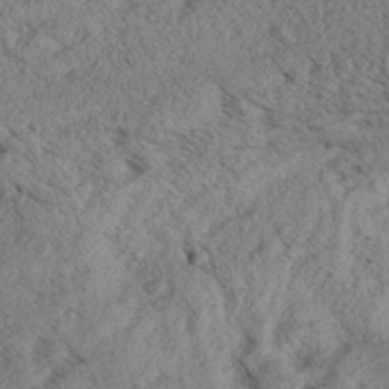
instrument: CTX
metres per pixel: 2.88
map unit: Aa
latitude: 31.0459
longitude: -137.4994
